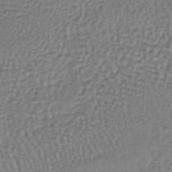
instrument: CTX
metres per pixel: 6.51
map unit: lHb
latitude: -39.0864
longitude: 61.6911
